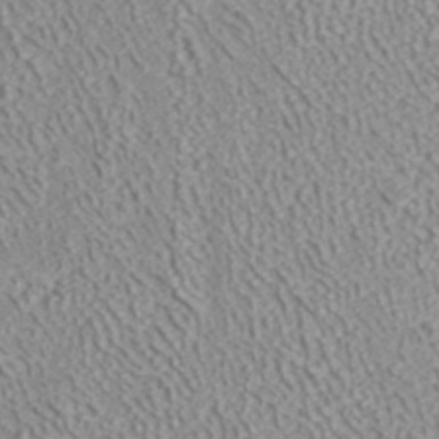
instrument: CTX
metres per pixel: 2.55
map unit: ANa
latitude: 41.7071
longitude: 28.5196
